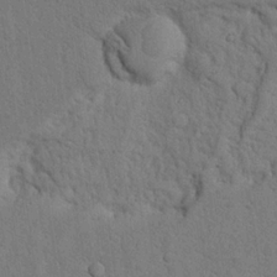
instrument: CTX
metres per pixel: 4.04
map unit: Nhu
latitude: 21.5560
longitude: -76.6679
